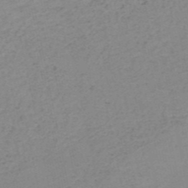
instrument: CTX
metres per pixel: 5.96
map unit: HNb
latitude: -51.3321
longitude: -52.3467
